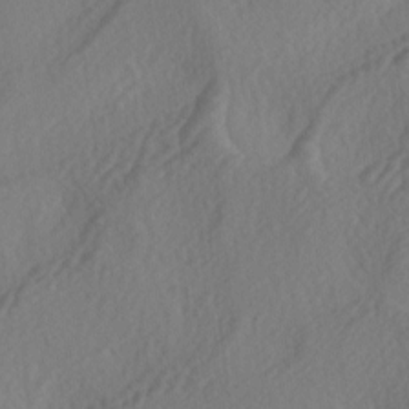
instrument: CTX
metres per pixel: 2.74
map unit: lAa
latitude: -4.0850
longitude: -123.6694
